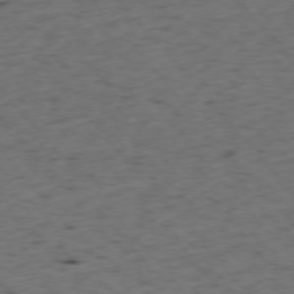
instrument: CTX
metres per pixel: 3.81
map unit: Ap
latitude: -76.0094
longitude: -62.1578
